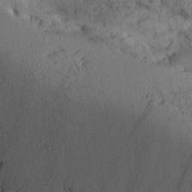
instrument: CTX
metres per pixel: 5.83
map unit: Aa
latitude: 26.1767
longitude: -129.6316
